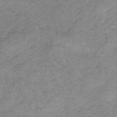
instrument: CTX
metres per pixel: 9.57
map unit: HNb
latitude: -34.6896
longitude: 56.6896
